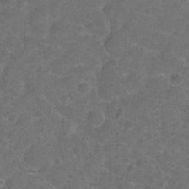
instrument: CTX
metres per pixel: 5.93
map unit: Hto
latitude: -2.2739
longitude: -34.8380
